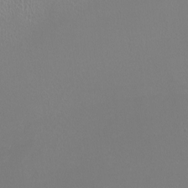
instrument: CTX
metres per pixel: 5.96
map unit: HNhu
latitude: -0.8597
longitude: 0.2740
